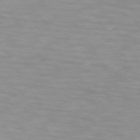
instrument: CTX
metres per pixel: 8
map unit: lApd
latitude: 74.3656
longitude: -50.5356
